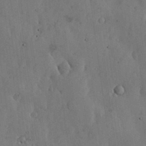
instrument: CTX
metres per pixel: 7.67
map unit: lHvf
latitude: 17.7072
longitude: -114.1199
